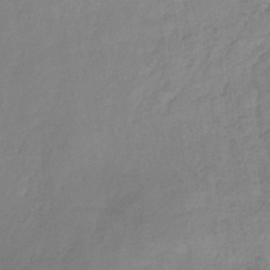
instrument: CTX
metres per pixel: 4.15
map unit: HNhu
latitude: -29.3699
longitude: 66.6329
